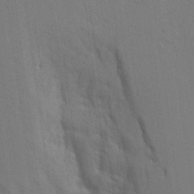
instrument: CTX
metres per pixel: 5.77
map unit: Aa
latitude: 16.5924
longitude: -149.1025
